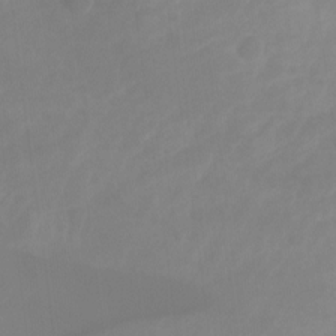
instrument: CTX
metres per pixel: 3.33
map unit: Ht
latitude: -14.8030
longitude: -56.8380
